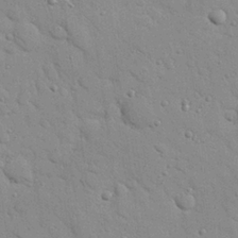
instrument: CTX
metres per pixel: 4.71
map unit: Nhu
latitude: 23.3104
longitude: -74.9892
